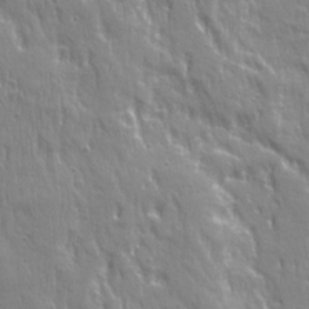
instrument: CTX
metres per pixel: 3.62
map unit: Ave
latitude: 21.7639
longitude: -134.7813
